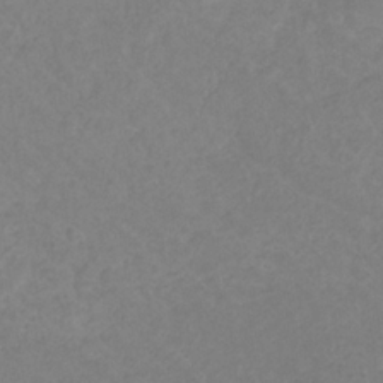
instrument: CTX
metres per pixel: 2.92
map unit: eHb
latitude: -31.3887
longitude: 68.5762
